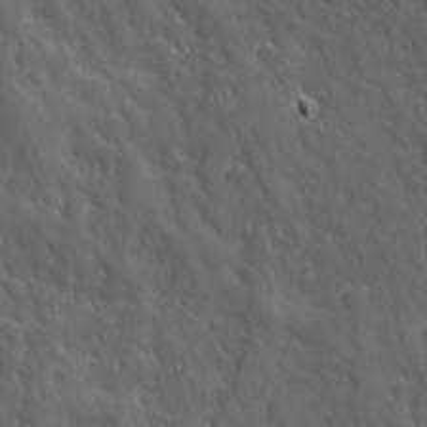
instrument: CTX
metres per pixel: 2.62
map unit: Ave
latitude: 19.1214
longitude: -132.8947
